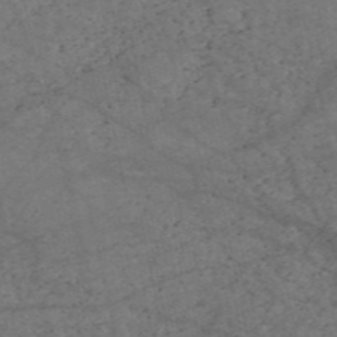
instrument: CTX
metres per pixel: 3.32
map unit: HNb
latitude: -55.1809
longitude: -39.8394
